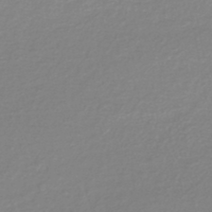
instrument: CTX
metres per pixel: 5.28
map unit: lHb
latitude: -41.5210
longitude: 63.2187
